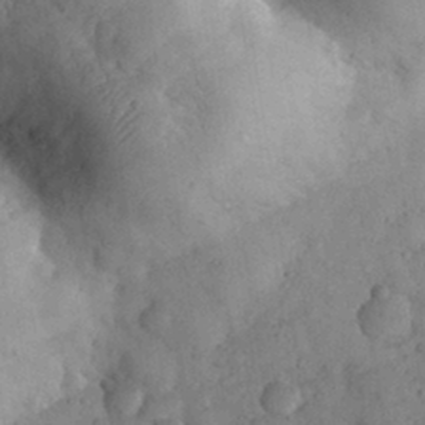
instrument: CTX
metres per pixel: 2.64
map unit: eHh
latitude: 31.0081
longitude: -68.5924
